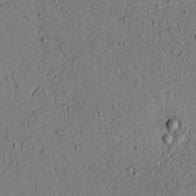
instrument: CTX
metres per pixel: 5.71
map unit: lAvf
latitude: 4.6679
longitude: 167.5966
